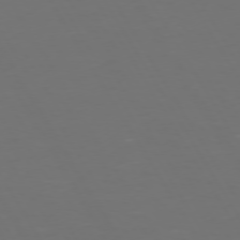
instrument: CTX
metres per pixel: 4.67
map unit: Hpe
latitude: 72.2901
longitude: -126.6302
